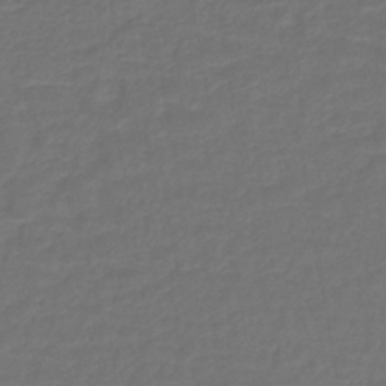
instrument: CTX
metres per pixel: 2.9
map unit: lHb
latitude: -43.9178
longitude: 66.1417
